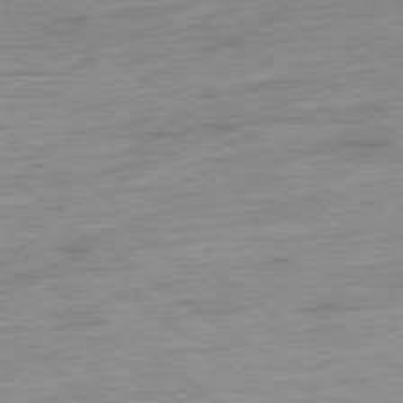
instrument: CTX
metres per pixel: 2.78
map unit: Ap
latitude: -77.9745
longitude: -82.4223
